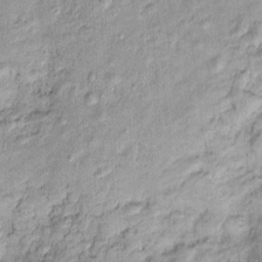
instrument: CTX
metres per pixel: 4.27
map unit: Htu
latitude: -5.0675
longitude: 158.7085
